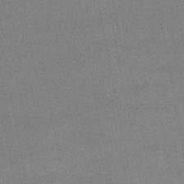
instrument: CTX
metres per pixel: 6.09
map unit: HNhu
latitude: -46.9730
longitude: 98.1795
